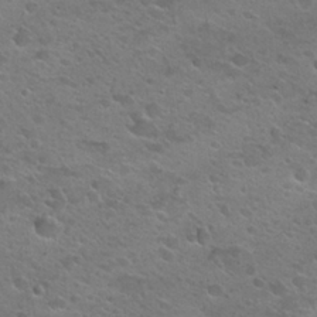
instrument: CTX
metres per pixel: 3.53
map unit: Hto
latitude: 25.0080
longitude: -49.9339
